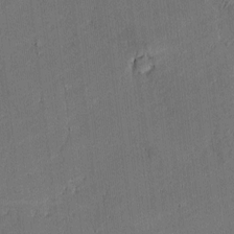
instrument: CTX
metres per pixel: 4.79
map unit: lAvf
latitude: -1.6155
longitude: -105.2537
